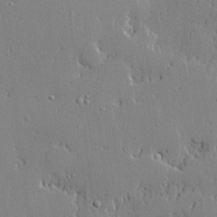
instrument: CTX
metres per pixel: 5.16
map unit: lHvf
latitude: 20.8758
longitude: 143.5966
